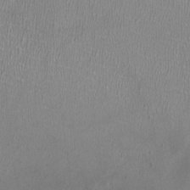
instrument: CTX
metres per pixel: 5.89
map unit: HNhu
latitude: -1.8045
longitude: -0.3089
